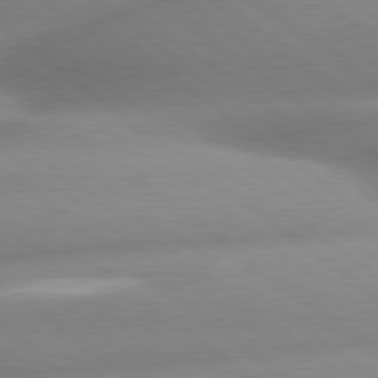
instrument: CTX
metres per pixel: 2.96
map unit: lApd
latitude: 80.1767
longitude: -161.0080
